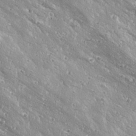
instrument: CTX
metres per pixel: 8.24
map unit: Ave
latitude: 19.2159
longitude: -137.4805
